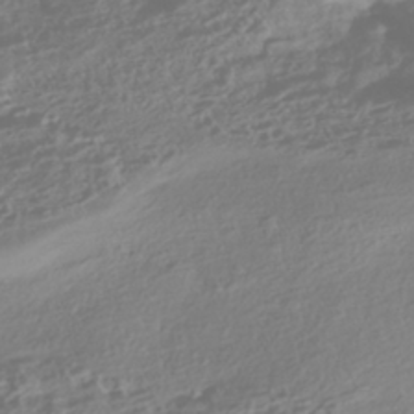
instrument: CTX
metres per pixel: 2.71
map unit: HNhu
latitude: -43.3320
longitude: 104.3684
